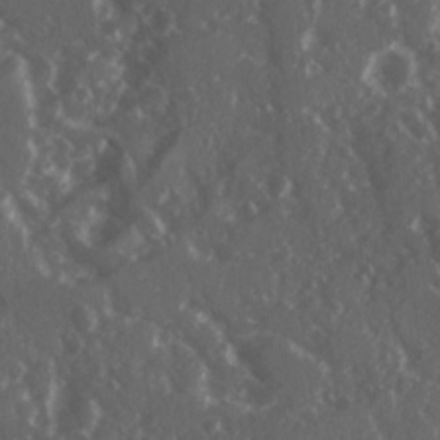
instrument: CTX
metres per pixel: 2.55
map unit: Ave
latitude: 15.6694
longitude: -131.1781
